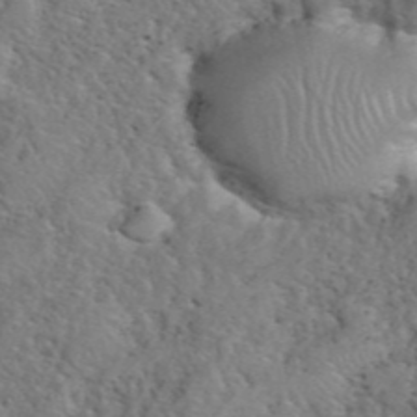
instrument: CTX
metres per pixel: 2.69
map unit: eHh
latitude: 40.9513
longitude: -57.1214
